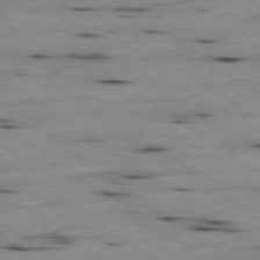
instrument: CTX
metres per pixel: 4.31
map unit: Ap
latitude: -79.6155
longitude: -101.8206
